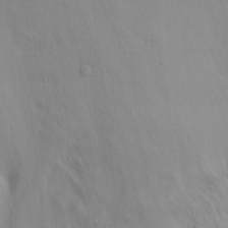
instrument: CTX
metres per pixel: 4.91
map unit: Ht
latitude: 0.2522
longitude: -45.9717
